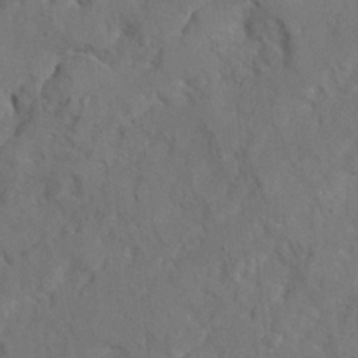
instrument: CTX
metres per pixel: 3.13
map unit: Ave
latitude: 22.4034
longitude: -130.5924
